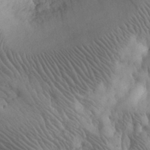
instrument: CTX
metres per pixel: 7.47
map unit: eHh
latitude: 30.7436
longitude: -68.1389
